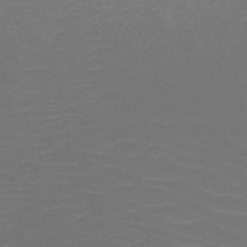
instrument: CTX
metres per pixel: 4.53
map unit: HNb
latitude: -49.1620
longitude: -46.1200
